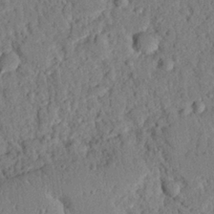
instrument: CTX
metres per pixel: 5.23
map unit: eHh
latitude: 26.5735
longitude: -79.0081
